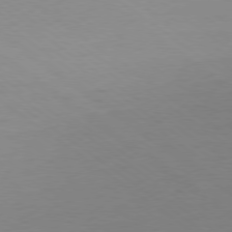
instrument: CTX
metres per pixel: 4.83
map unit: Ap
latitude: -79.2187
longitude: -98.4034
